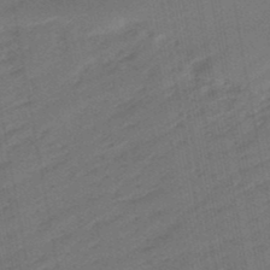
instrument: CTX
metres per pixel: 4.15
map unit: eHb
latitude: -47.6722
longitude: 88.3117
